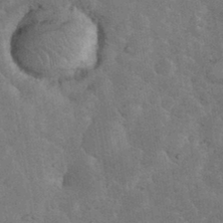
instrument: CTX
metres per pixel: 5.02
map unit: eHh
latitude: 34.6301
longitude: -68.1578
